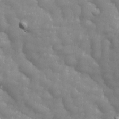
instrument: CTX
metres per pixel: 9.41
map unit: Ave
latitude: 13.6883
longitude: -105.5183
